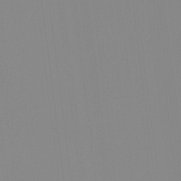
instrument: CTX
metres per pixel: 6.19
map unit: Hto
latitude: -8.1984
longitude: -49.6883
